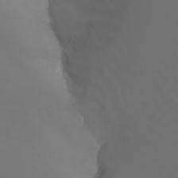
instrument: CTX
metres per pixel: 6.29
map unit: Nhu
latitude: -7.1809
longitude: -85.9528
